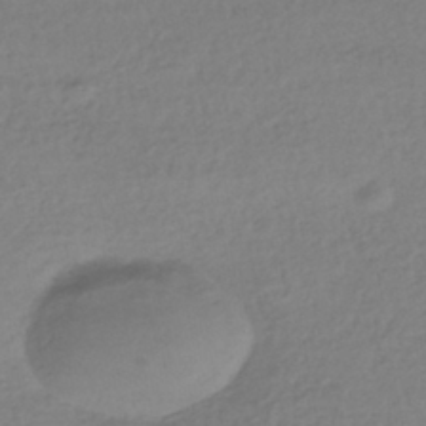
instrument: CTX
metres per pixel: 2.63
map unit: HNhu
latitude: -42.6518
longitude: 97.3888
